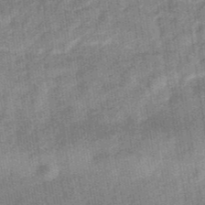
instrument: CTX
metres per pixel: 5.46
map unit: eHb
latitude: -38.2173
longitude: 79.7288
